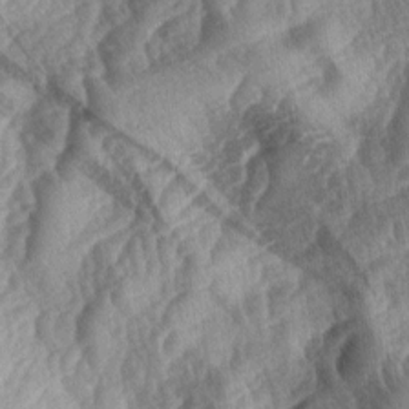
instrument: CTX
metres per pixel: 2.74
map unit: lAa
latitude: -4.2172
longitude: -127.2348
